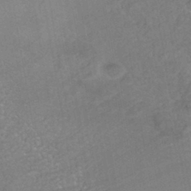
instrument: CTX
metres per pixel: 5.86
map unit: HNhu
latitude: -42.5195
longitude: 102.6330
